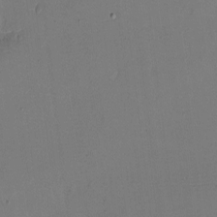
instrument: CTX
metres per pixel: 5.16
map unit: eHh
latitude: -4.3306
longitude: -79.4805
